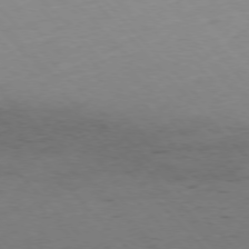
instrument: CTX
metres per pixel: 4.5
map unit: Hpe
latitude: -77.0675
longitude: 12.2740
